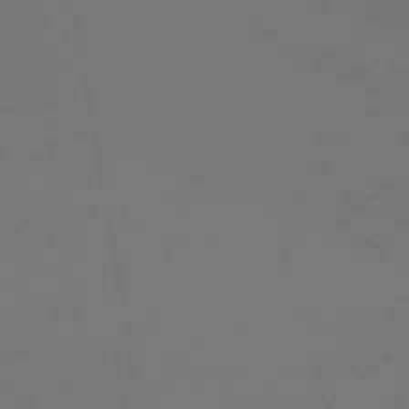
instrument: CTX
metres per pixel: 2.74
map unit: lHb
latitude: -46.2550
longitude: 60.7841
